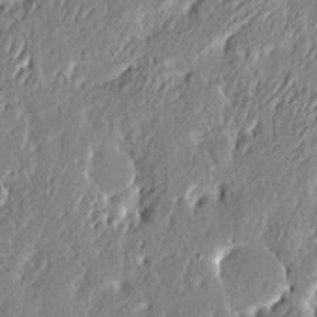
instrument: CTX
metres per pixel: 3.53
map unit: eHh
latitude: 3.3859
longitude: -77.8961
